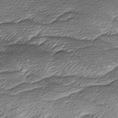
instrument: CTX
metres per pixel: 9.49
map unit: Ave
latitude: -8.4251
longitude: -123.2915
